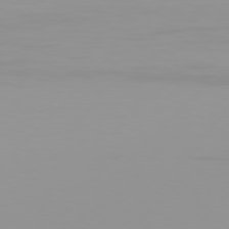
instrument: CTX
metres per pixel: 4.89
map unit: Hpe
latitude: 77.3103
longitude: -139.0458
